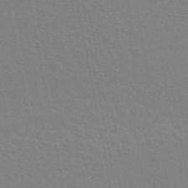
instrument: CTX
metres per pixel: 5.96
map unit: ANa
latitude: 45.1025
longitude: 29.2376
